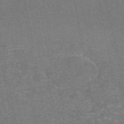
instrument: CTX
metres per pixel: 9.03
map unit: eAb
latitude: 47.4238
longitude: 105.5966
